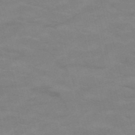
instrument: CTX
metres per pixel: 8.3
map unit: HNb
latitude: -53.1431
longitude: -45.7449
